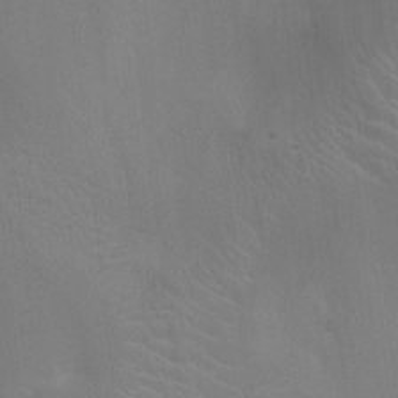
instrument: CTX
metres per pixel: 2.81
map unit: Ht
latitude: -3.0864
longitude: -17.5371
